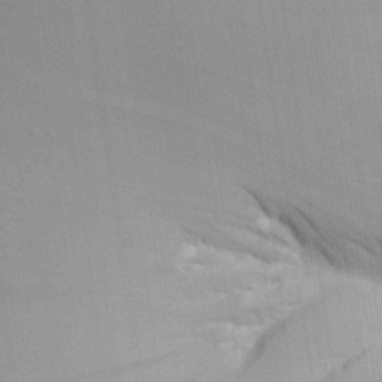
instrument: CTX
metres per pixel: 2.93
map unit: Aa
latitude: 25.8961
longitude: -137.2915
